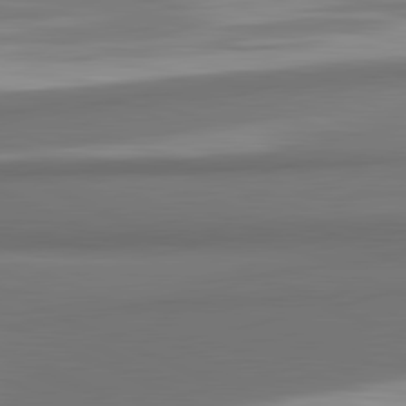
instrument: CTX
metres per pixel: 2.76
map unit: lApd
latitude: 81.8772
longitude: 172.5007
